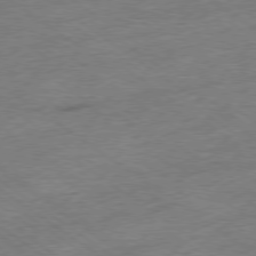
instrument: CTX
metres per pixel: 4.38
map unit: Ap
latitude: -79.1809
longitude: -49.0269
